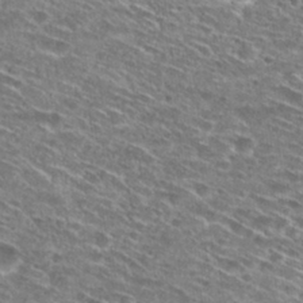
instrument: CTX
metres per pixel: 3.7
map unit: Hto
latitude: 28.5168
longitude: -45.6505
